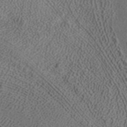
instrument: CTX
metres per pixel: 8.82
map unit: ANa
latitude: 37.4238
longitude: 16.0283
